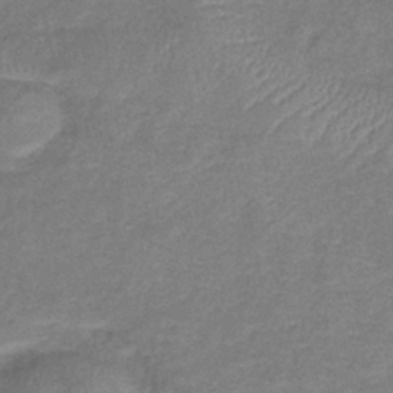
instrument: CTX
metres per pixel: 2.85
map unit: lHb
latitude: -40.5196
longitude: 75.0298
